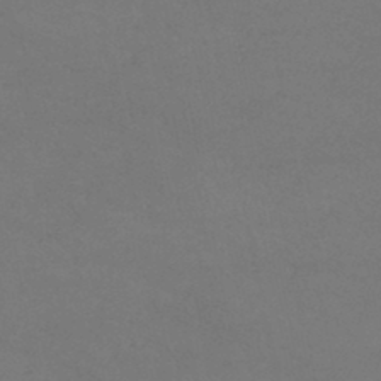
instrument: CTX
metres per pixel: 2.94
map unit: lHb
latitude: -38.5763
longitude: 73.2943
